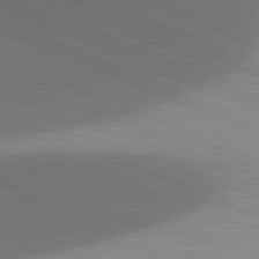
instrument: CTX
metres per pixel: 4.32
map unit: lApd
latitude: 81.5371
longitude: 137.3320
